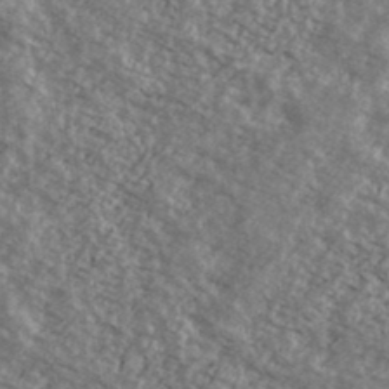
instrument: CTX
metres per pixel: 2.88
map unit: Ave
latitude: 39.0269
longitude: -110.3845
